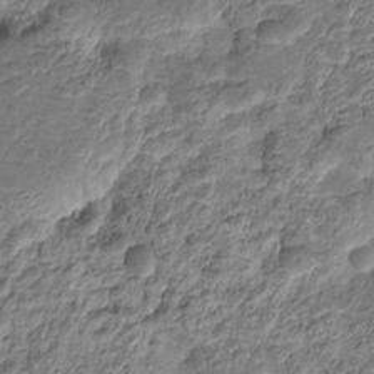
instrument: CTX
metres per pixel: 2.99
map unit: HNhu
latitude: -21.6155
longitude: 84.7652
